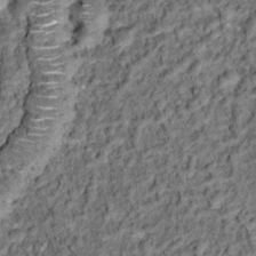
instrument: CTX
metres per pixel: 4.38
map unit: Hto
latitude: 14.9325
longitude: -35.7638
